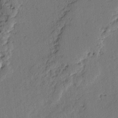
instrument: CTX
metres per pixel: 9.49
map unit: lAvf
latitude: -2.6140
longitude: -107.0081
